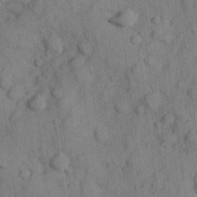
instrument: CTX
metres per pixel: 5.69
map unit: Hve
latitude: 24.9891
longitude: 147.8422
